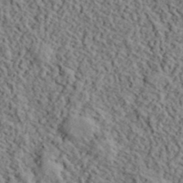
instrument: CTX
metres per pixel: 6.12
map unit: lHvf
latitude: 40.7813
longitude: -87.8394
